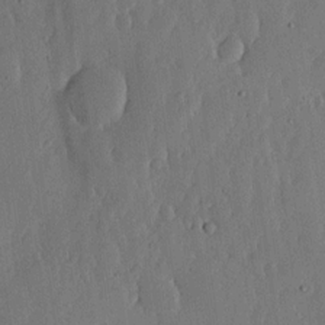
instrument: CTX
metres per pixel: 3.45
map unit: lHvf
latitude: 17.2726
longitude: -115.5182
